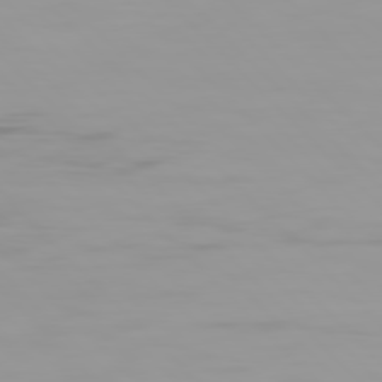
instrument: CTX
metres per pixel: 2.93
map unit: Hpe
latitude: 77.3292
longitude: -163.9717
